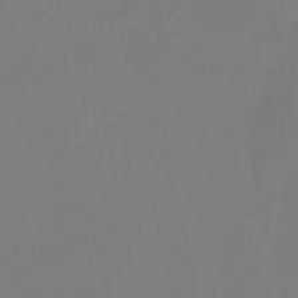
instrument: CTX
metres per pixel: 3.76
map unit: lHb
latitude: -38.1795
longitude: 55.8423
